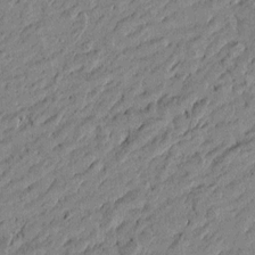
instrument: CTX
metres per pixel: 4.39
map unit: Htu
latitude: -6.3873
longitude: 177.3699
